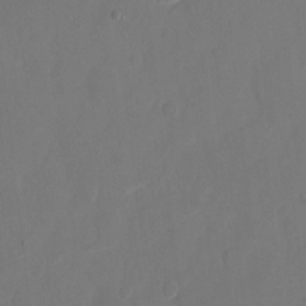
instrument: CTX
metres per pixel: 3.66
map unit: eHh
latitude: 10.7057
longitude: -67.9528
